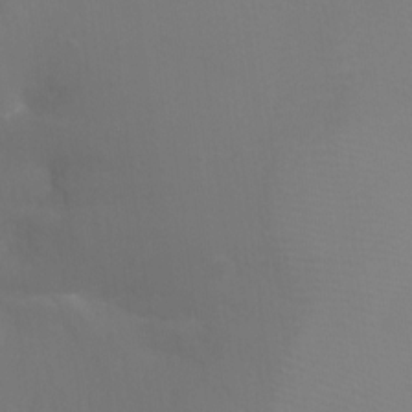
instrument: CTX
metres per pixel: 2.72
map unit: Ht
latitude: -13.2187
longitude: -44.5168
